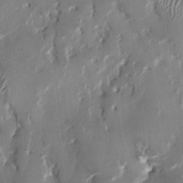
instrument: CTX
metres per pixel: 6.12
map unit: HNhu
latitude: 1.1025
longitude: -4.1578
